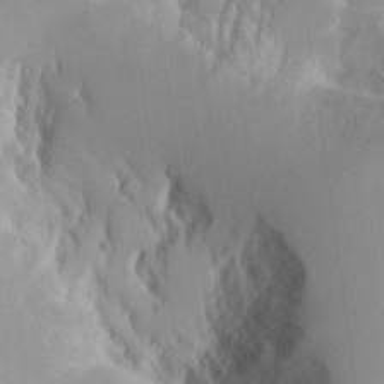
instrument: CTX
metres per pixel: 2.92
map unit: Aa
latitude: 25.1781
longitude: -132.2334
